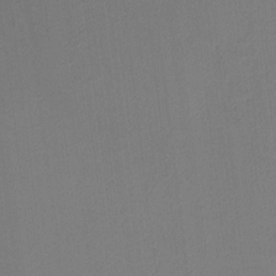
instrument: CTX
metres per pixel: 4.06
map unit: HNhu
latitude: 10.8947
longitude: 22.4818
